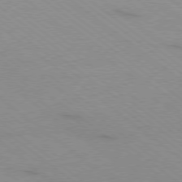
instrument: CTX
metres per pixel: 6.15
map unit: Ap
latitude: -79.3131
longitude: -100.3467
